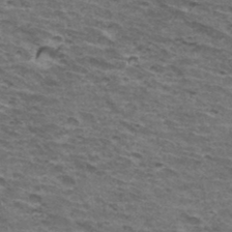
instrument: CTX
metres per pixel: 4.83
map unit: Hto
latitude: 34.4412
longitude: -42.9136
